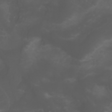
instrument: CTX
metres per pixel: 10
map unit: Aa
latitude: -7.4265
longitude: -79.4616
